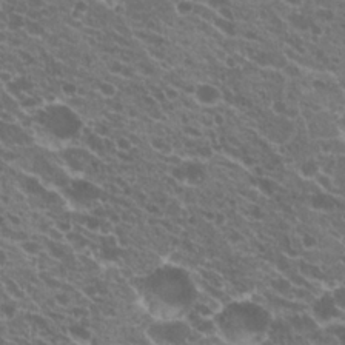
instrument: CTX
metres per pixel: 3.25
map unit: Hto
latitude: 20.9892
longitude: -34.7057
